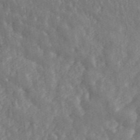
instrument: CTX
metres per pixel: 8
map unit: ANa
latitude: 46.1200
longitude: 27.5210
